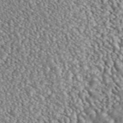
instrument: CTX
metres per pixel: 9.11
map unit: ANa
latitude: 46.2145
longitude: 48.6519
